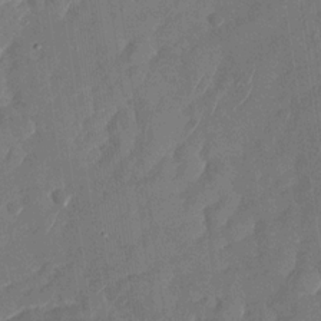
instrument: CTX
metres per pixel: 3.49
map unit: Nhu
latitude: -27.6910
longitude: -64.2522
